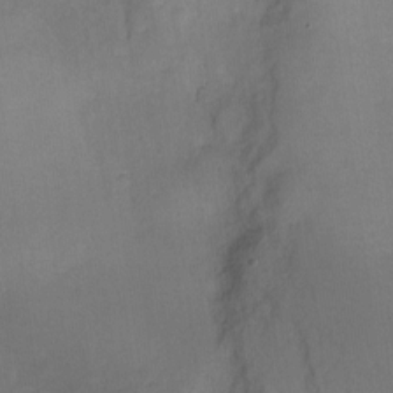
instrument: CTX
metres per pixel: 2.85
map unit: Nhu
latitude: -13.6344
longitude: -40.4789
